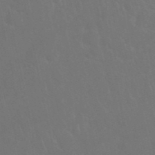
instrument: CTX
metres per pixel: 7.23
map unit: Nhu
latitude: 27.6883
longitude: -62.0255
